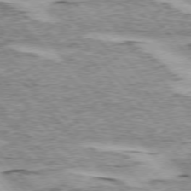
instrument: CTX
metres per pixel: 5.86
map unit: lApd
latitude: 75.1970
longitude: -77.7449
